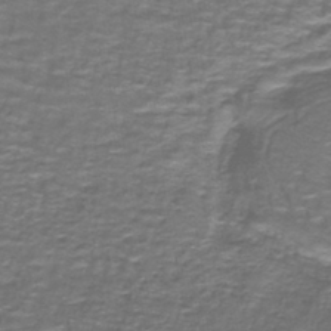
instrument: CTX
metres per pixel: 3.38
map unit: lHb
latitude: -42.5006
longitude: 55.7667
